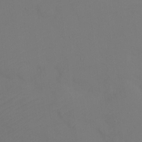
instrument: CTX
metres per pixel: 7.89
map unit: Ht
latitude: 0.5545
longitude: -34.1577
